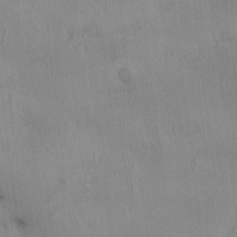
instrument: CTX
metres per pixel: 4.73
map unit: Ave
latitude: -10.0850
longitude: -122.8191
